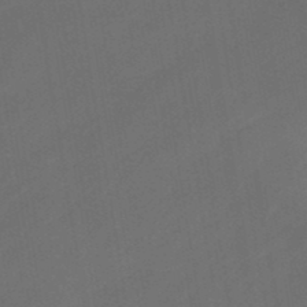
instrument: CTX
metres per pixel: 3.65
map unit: eHb
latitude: -47.2187
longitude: 85.1431
